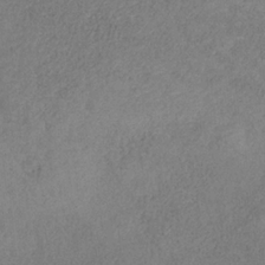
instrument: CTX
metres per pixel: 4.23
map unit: HNb
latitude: -32.2173
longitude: 58.8407
